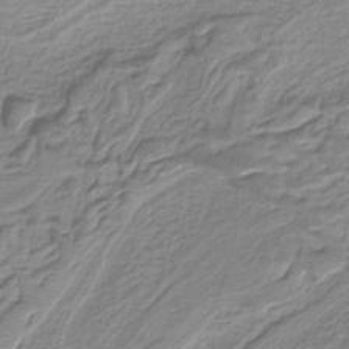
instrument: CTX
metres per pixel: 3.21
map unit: HNb
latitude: -36.9730
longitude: 57.3509
